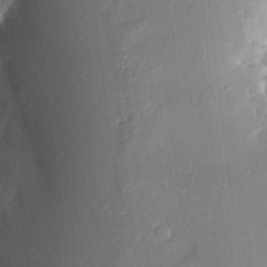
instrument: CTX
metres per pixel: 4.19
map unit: Aa
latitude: 15.6505
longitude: -148.8569
